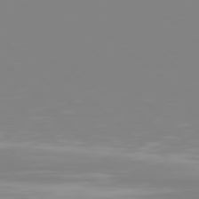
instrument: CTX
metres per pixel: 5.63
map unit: Hpe
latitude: 77.6694
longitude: -172.5167
